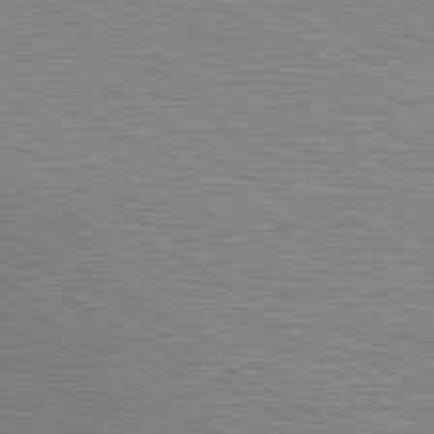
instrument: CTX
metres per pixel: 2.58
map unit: lApd
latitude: 80.3467
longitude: 125.0486
